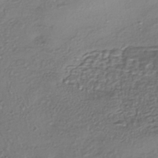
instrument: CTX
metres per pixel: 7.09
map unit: eHh
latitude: -42.7463
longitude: 122.0472
